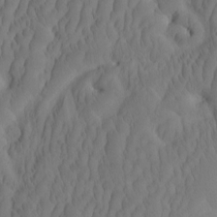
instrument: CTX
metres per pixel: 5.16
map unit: eHh
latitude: -2.1983
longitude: 16.1417
